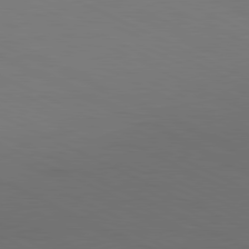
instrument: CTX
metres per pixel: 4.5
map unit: Ap
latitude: -82.1984
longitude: -71.8961
